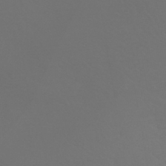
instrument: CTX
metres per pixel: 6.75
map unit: HNhu
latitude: -43.9367
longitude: 94.0661
